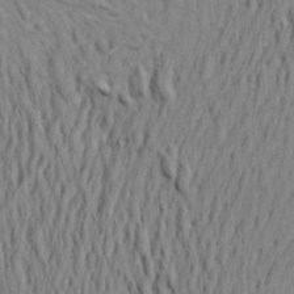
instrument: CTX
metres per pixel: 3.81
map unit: Aa
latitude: 21.7828
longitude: -148.5168
